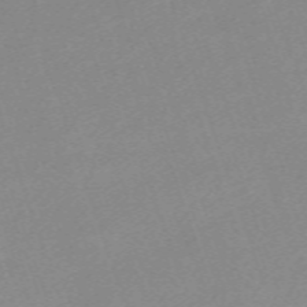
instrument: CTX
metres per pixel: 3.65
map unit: eHh
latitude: -64.1228
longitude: 50.6329
